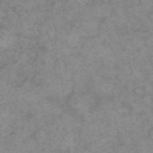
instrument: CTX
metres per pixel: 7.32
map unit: eHh
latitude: 15.3104
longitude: -65.8961
